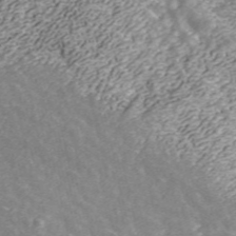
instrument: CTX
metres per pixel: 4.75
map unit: ANa
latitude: 43.3671
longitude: 29.4832
